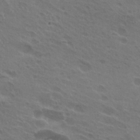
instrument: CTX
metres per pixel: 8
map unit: Hto
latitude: 24.8946
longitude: -38.5735
